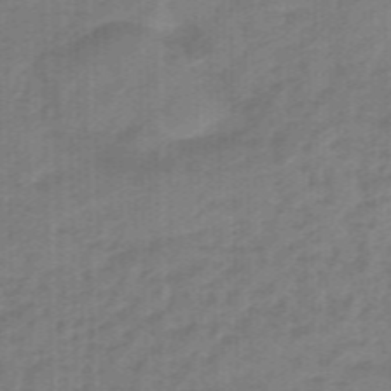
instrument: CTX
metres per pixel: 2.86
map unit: eHb
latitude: -45.9556
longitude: 83.3132
